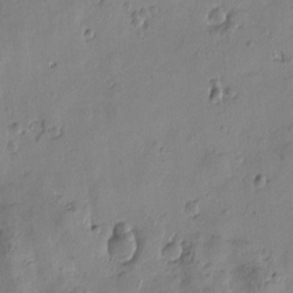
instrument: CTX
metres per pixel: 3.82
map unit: Htu
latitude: -3.5021
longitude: -176.5357
